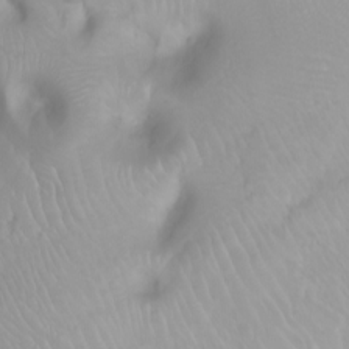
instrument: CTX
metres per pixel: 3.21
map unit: Ht
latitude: -0.8408
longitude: -61.2915
